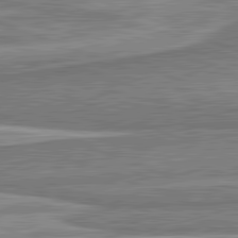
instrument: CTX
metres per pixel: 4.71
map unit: lApd
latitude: 82.1199
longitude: 167.8233
